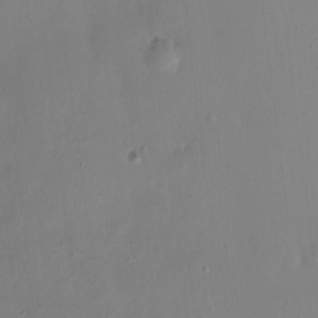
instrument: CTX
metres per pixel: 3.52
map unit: HNhu
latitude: 5.1970
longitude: 1.5966
